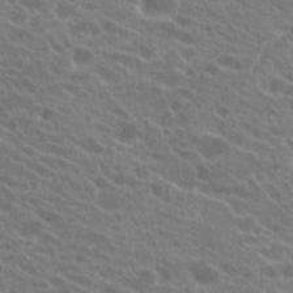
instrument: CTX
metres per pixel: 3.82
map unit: Hto
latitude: 22.9325
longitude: -39.1970
